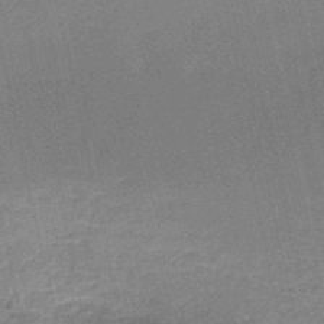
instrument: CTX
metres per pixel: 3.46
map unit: HNb
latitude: -50.6140
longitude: -41.2914
